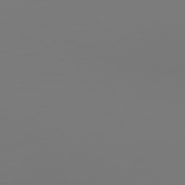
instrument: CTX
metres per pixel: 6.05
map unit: Hpe
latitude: 77.5560
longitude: -136.1389
